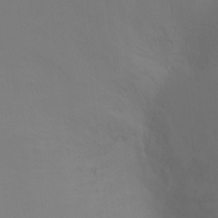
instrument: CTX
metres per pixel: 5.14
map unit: Ht
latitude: -7.8044
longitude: -28.5734
